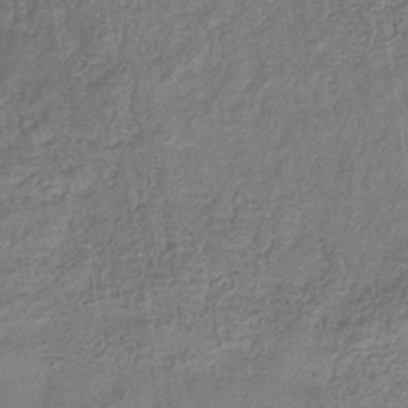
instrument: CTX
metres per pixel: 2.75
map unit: eHb
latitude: -32.8219
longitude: 74.7086
